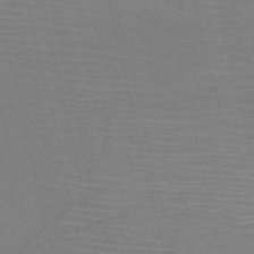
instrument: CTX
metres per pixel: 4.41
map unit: HNb
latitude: -51.5021
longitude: -45.0458
